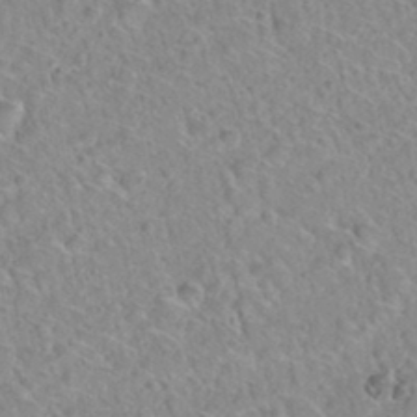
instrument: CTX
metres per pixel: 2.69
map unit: Hto
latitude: 35.1781
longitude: -48.2334
